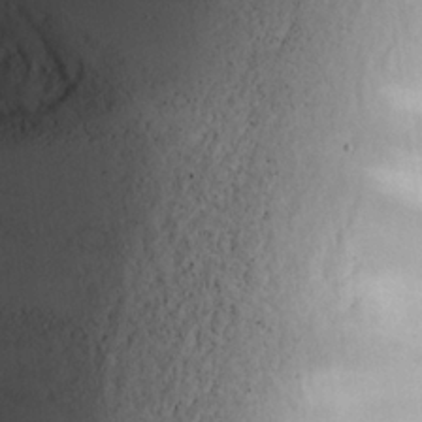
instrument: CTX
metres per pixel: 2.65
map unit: lAvf
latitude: 26.3656
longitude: -111.3104
